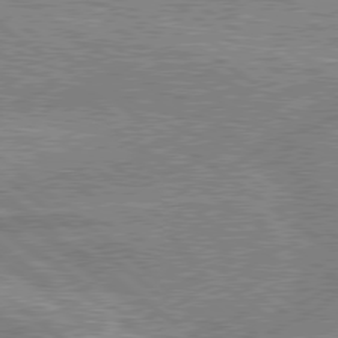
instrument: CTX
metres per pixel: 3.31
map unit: lApd
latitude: 79.0837
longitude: -157.7260
